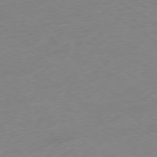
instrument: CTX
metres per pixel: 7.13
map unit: Ap
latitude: -78.5384
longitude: -57.8961
